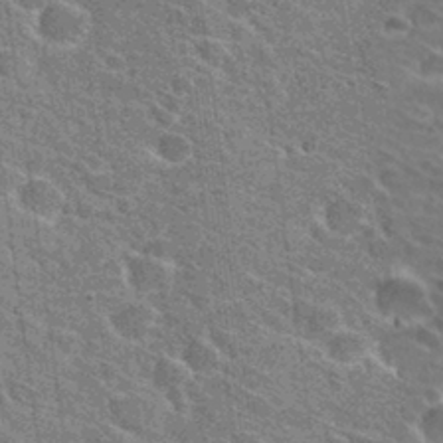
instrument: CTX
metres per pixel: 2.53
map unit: Hto
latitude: 31.2348
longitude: -44.2522
